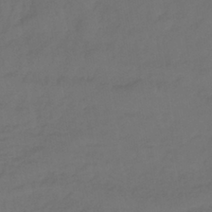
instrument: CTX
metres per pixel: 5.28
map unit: lHb
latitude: -39.2376
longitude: 70.8408
